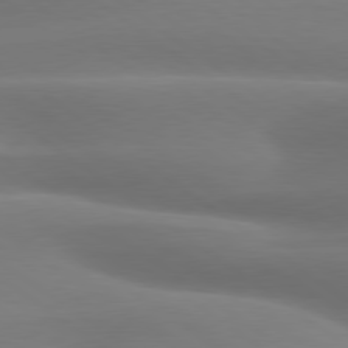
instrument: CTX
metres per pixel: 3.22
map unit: lApd
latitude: 79.4427
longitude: -133.8772
